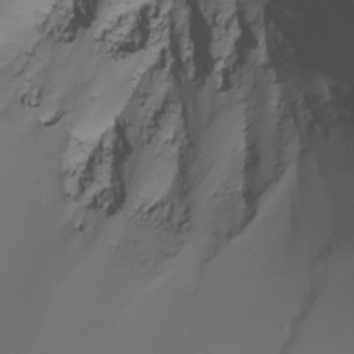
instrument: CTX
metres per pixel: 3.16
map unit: Nhu
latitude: -8.7085
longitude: -93.5560
